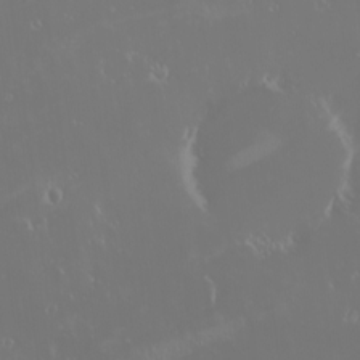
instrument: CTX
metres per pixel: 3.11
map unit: eHh
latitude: -2.2172
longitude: 20.2172
